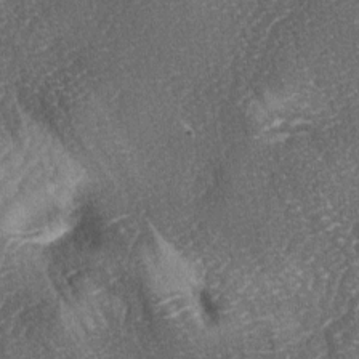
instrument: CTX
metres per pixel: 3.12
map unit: lAa
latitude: -4.6140
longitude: -127.0837
